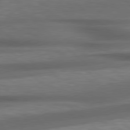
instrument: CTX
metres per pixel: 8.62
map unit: lApd
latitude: 78.9703
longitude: -117.1781
